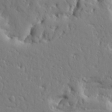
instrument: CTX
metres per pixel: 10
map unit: Ave
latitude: 17.1970
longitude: -141.2159
